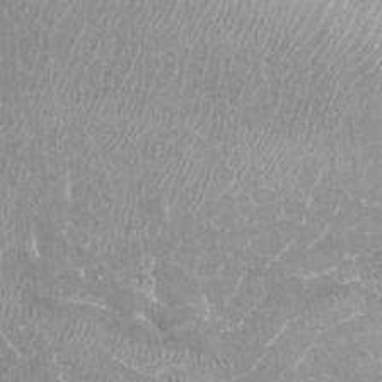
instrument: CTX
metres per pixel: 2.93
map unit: Nhu
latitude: -27.3509
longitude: -61.6127
